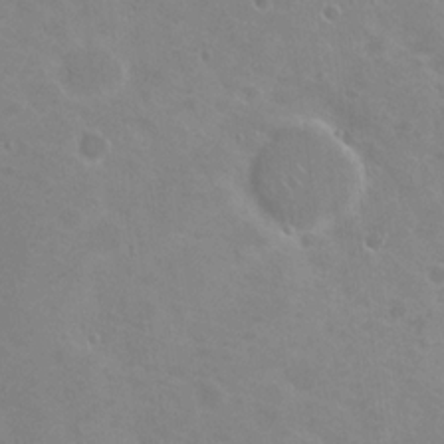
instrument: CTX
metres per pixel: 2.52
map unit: Nhu
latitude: 20.1011
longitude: -30.6302
